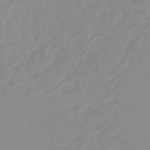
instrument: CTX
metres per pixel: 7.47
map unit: lHb
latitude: -44.0850
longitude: 78.9352
